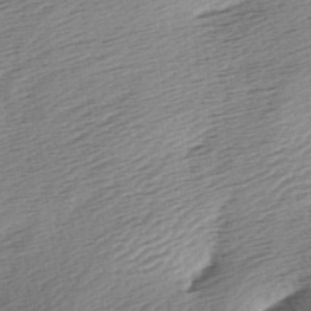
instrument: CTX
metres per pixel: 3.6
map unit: lAa
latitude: -2.9919
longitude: -126.8569
